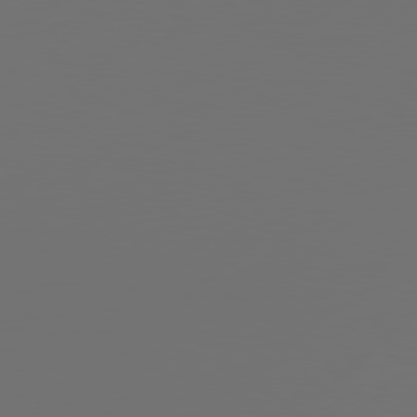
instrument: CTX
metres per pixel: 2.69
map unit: Hpe
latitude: 78.4034
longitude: 172.8597
